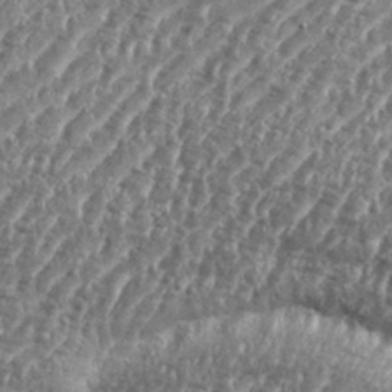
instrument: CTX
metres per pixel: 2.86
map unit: eHh
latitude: 35.5749
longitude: -134.7624
